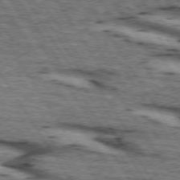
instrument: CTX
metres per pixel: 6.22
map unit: lApd
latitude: 73.8206
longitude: -72.5924
